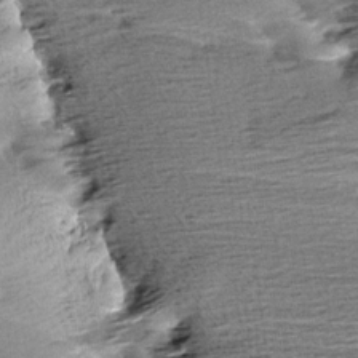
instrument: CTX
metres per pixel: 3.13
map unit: Aa
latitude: 6.5168
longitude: -137.5938
